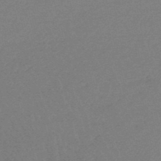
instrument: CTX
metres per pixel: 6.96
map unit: eHb
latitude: -48.4440
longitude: 88.2172
